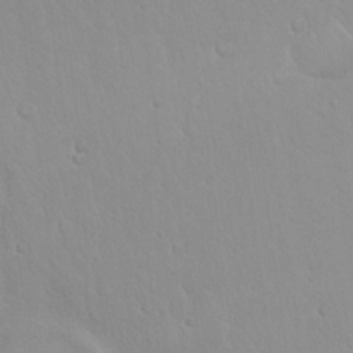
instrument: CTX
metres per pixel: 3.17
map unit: Hto
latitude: 17.3104
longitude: -57.8772
